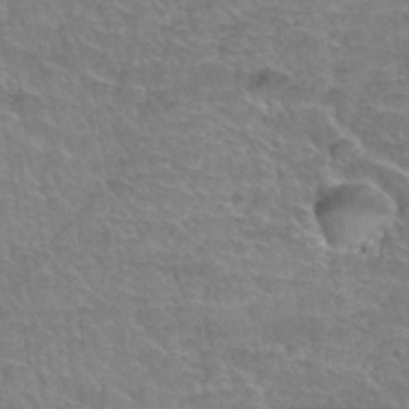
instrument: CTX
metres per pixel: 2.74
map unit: Hto
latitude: 34.8380
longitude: -44.5168
